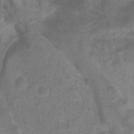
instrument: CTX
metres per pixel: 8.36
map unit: Htu
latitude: 2.3089
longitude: -21.6505
